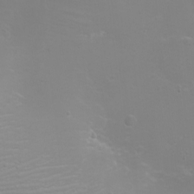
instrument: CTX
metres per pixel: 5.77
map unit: eHh
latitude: -6.5951
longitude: -79.2726
